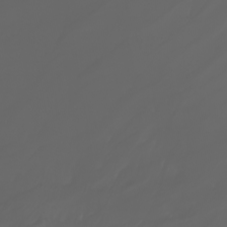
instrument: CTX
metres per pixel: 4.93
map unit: Nhu
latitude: -7.4076
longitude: -84.1578
